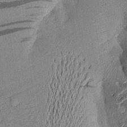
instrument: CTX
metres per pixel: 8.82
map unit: Aa
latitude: 19.2159
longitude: -143.2915
